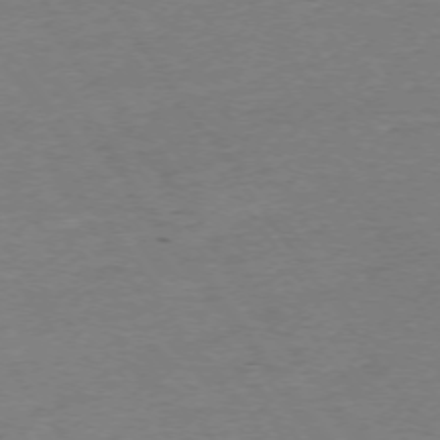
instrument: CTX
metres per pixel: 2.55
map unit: Ap
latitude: -74.1606
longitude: -84.9892
